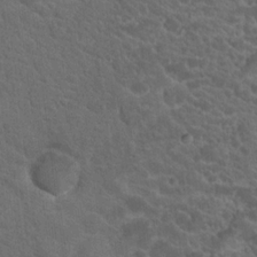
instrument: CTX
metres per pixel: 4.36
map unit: Hto
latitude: 19.4237
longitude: -34.8569
